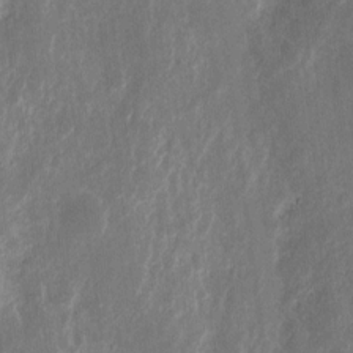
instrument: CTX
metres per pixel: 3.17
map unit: eHh
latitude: 10.1578
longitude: -72.1956
